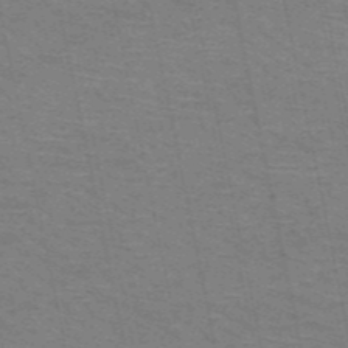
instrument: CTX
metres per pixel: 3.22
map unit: HNb
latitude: -53.8611
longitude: -45.2726
